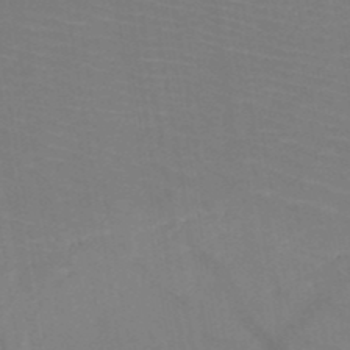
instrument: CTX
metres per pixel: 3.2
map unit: HNb
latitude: -49.8989
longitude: -44.9513
